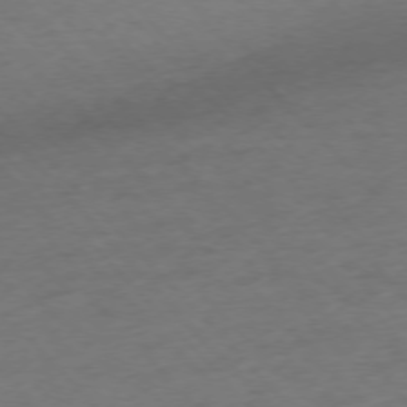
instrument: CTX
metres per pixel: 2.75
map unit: Ap
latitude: -76.2550
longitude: -80.4412
